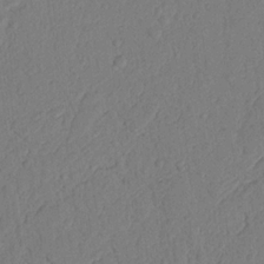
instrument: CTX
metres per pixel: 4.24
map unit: Nhu
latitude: 19.7827
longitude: -76.6868
